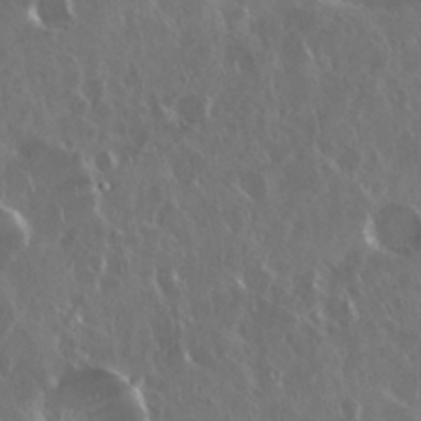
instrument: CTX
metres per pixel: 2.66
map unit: Nhu
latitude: 29.4237
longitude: -59.7828
